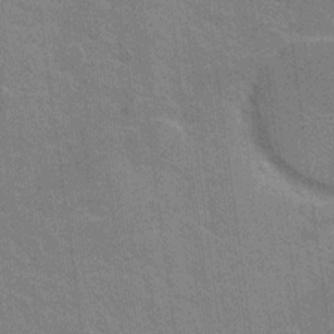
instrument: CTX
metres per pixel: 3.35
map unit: Nhu
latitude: 18.5356
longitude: -30.7247
